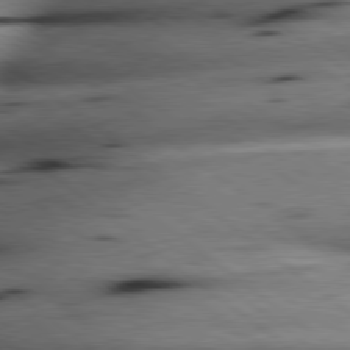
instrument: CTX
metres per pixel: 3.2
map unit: lApd
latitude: 79.2537
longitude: -141.0458
